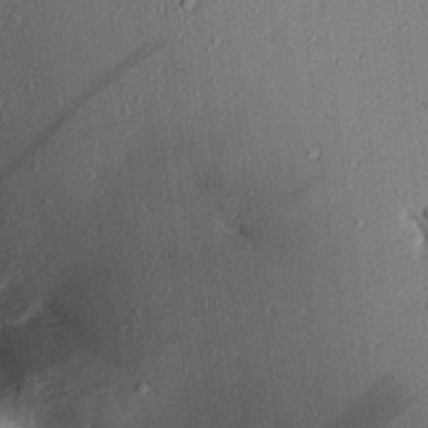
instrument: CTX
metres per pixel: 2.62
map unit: Aa
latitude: 17.0081
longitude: -148.6868
